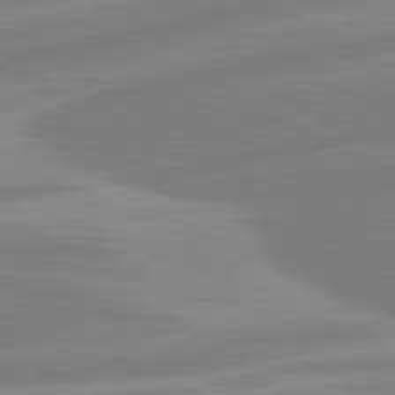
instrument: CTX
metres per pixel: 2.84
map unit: lApd
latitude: 80.9703
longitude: -168.6491
